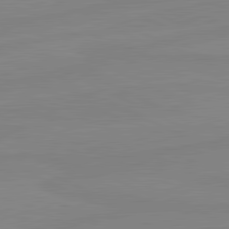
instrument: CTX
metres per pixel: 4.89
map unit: lApd
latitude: 81.0836
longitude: -177.5560
